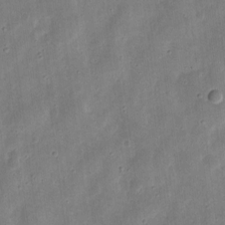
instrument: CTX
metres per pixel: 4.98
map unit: eHh
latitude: 9.3104
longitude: -72.2901
